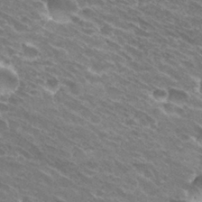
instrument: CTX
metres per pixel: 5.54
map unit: Hto
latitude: 31.3293
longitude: -43.9906
